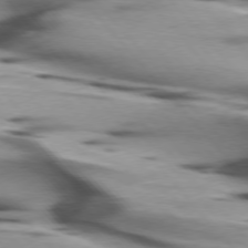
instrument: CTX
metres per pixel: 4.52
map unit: lApd
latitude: 75.8205
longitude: -64.6113
